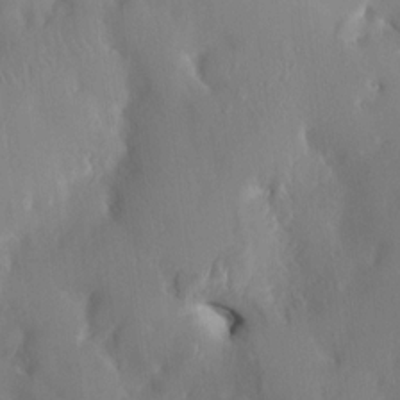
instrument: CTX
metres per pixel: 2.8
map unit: HNhu
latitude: 4.6301
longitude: -5.4804
